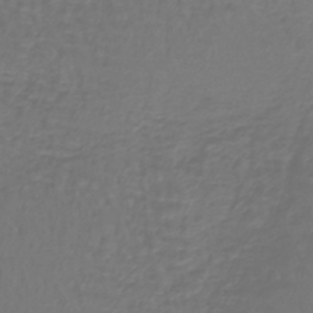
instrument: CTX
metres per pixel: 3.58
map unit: lHb
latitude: -42.8974
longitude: 64.9542
